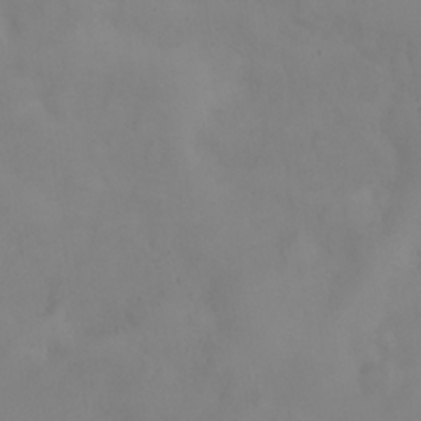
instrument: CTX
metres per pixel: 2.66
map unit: eHh
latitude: 24.9324
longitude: -64.2522
